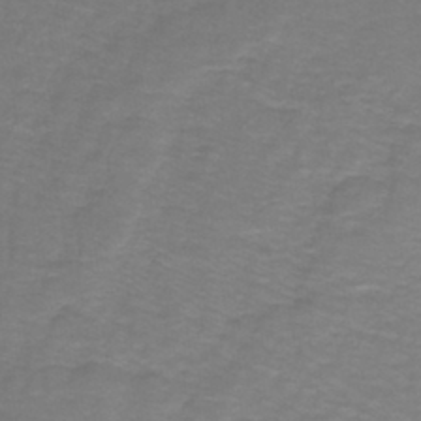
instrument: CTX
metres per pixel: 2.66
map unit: lHb
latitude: -42.1227
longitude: 56.4818
